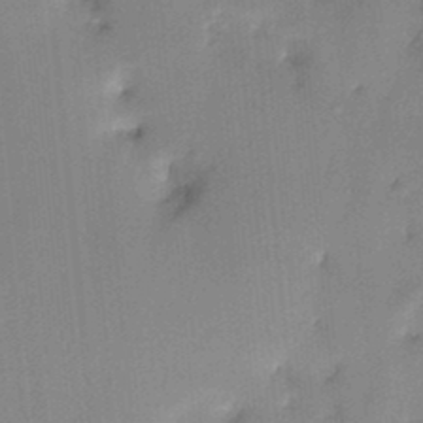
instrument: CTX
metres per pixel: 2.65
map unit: HNhu
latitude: 13.9717
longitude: 10.7085
